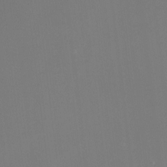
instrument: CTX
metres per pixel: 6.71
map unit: eHh
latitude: -5.8044
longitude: -87.8583
